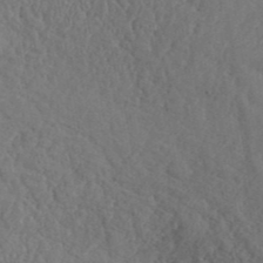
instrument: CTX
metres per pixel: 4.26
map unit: ANa
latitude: 41.9717
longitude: 53.5588
